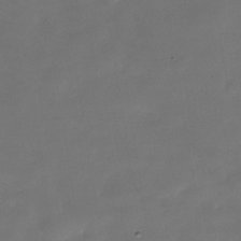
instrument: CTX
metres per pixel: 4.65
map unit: Nhe
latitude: -35.6722
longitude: -90.4601
